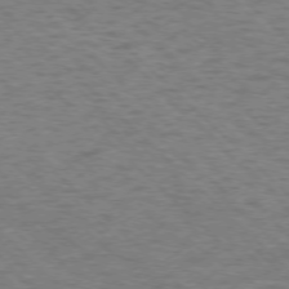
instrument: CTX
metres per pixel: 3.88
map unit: Ap
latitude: -75.9745
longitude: -80.1578
